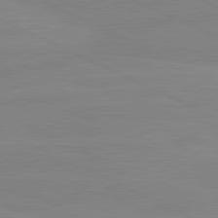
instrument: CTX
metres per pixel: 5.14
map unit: lApd
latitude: 81.0836
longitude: -178.2145
